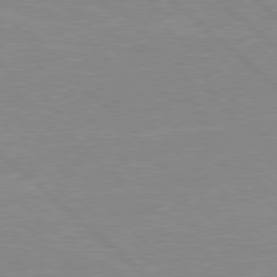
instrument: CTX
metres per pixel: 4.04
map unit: Hpe
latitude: 77.9339
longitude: -123.5560
